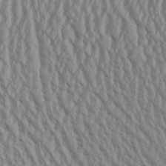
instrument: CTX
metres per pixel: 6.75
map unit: Aa
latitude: 25.8016
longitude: -136.0255
